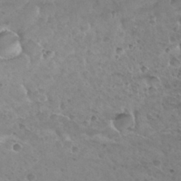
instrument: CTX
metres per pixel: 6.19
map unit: Hto
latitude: 32.1578
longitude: -39.9528
